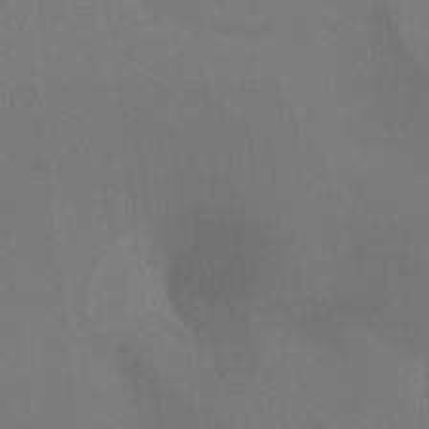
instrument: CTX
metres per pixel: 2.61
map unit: Htu
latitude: -13.8989
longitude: -44.6679
